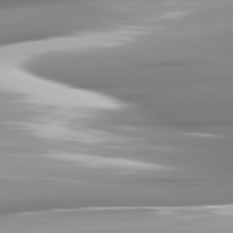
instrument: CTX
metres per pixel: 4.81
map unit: lApd
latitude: 81.6694
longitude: -143.3293
